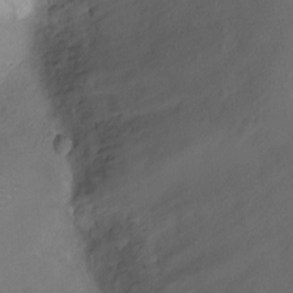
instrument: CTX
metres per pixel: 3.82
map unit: Ht
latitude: -9.5966
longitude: -20.9703
